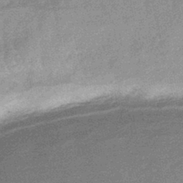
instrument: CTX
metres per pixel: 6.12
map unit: eHb
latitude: -44.2173
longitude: 88.5573
